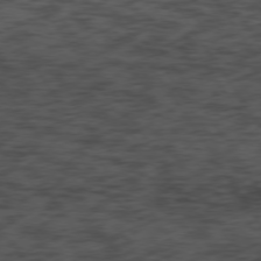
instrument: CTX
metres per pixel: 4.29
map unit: Hpe
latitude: 74.1956
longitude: -142.4034
